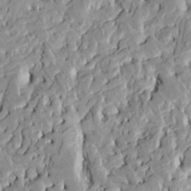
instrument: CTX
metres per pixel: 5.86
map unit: HNhu
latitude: 7.9528
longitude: -2.7057
